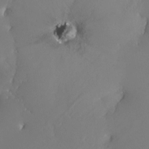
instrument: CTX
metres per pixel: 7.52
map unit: Nhe
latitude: -29.2754
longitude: -110.0255
